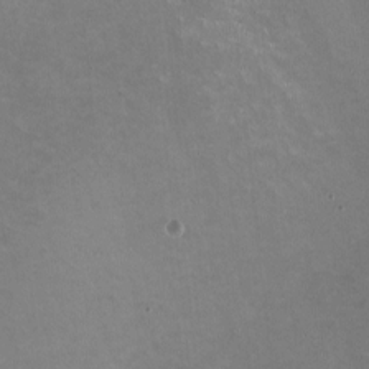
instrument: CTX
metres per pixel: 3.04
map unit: HNhu
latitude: -0.7275
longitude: -3.1970
